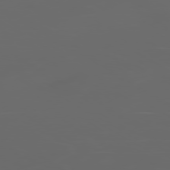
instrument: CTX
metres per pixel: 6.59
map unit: Ap
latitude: -80.0472
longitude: -71.5182
